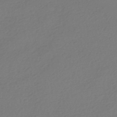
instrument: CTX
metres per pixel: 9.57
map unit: HNhu
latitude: -41.3887
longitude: 93.9367
